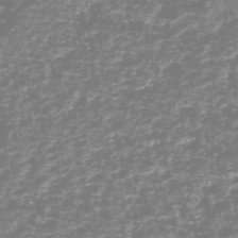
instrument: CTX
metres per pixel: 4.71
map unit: HNhu
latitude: -48.6897
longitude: 29.2187
